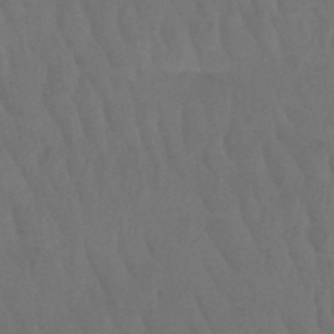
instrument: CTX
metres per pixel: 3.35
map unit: HNb
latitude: -49.7667
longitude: -53.3860
